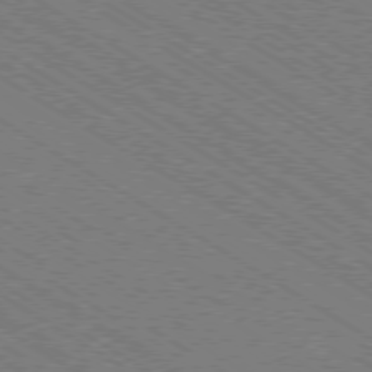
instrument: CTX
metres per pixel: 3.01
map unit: Ap
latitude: -79.3320
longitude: -78.9514
